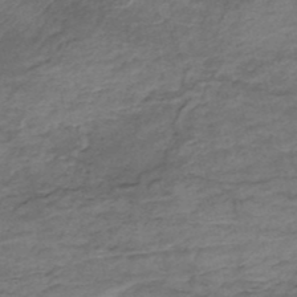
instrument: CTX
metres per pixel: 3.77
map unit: Nhe
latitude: -48.2362
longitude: -171.1403
